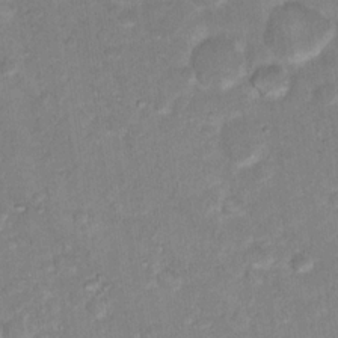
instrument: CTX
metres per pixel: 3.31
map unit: Nhu
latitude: 17.2159
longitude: -34.2900
